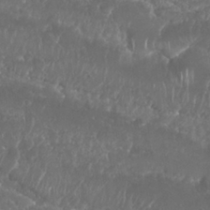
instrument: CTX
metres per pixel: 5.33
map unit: Nhu
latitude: 25.8772
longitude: -60.7813
